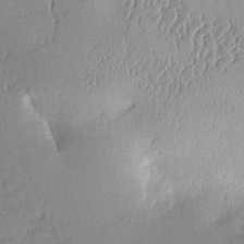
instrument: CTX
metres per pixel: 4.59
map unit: Aa
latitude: 10.2901
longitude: -129.0458
